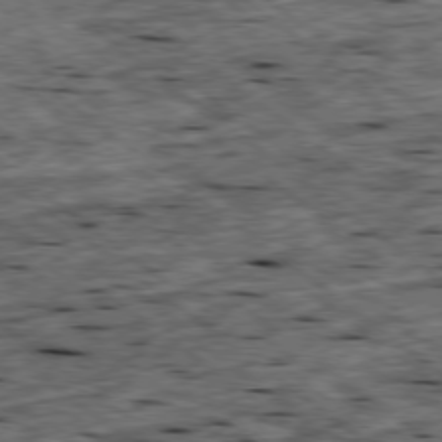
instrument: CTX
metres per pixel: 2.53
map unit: Ap
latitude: -79.1431
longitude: -88.6680
